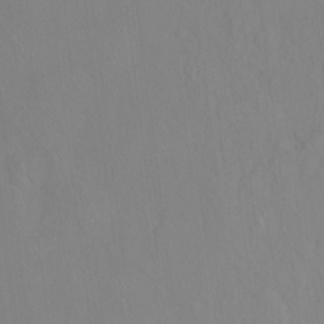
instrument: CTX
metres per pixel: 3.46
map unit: Hto
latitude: -14.2362
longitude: -43.4238
